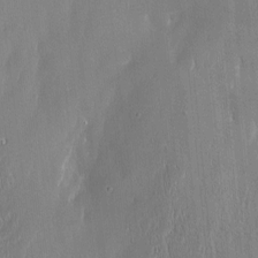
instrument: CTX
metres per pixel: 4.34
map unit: Htu
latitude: -4.9541
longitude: 174.4440
